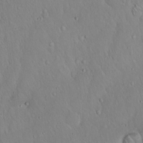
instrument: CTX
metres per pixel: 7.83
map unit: Hto
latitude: 16.5357
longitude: -57.6127
